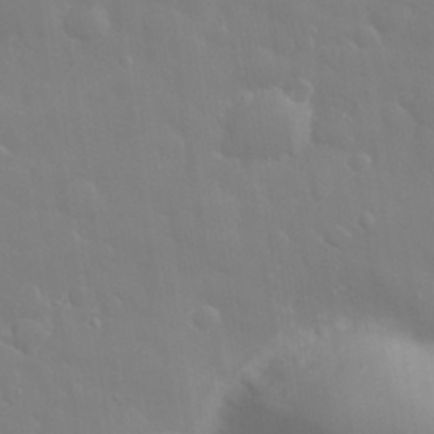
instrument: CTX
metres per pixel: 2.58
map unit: eHh
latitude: 33.0270
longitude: -60.5923
